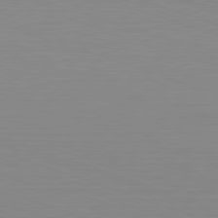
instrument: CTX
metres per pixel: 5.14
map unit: Hpe
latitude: -82.7463
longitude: 7.6344
